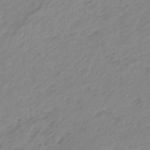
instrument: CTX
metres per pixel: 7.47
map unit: eHb
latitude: -44.8975
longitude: 89.5966
